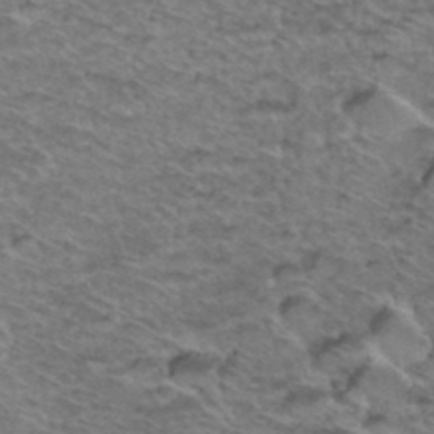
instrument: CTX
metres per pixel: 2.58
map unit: Hto
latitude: 38.5735
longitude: -44.5168
